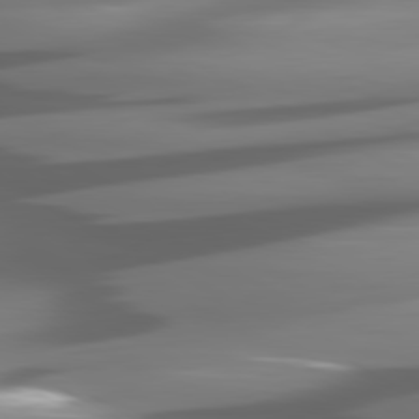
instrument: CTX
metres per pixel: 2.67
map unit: lApd
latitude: 80.7813
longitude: -144.3278
